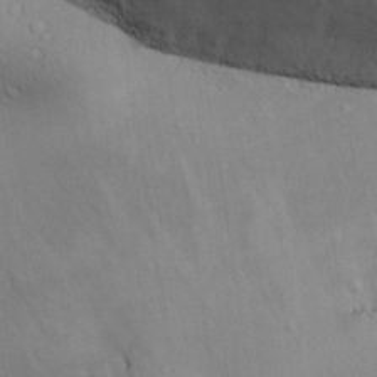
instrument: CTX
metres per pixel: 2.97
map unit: Aa
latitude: 31.0270
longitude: -145.1403
